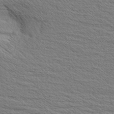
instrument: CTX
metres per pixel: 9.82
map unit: Aa
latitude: 6.2900
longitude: -136.6302
